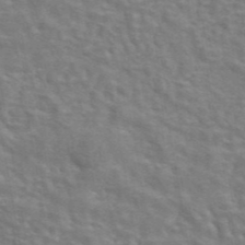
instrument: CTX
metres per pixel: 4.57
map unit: eAb
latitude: 43.3482
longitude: 107.7856
